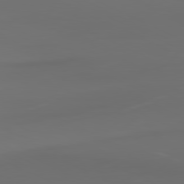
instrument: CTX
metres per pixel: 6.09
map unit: Ap
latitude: -81.5966
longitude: -60.7057
